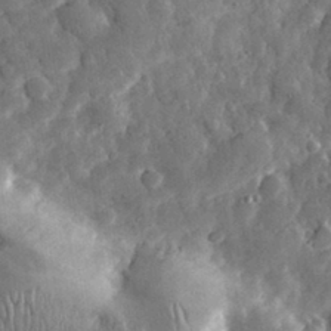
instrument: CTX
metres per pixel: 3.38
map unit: eHh
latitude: 31.4994
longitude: -69.5182
